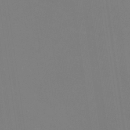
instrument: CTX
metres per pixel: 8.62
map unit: eHb
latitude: -38.4251
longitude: 75.4644
